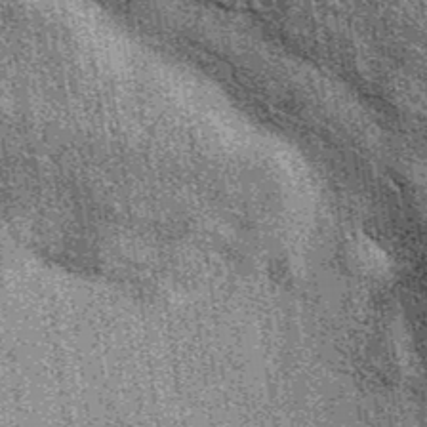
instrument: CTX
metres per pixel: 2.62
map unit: eAb
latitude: 38.8380
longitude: 107.6344
